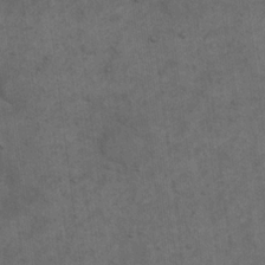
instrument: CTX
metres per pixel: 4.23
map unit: eHh
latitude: 19.1781
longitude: -63.4616
